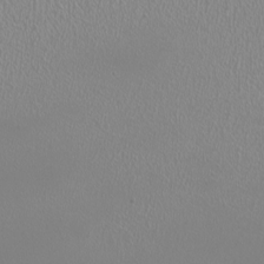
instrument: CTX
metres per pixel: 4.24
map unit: HNhu
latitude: -0.8408
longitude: 0.2173
